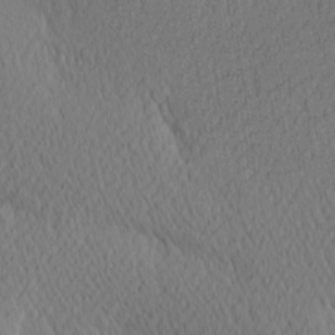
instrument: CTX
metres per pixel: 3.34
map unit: Ave
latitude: 12.0822
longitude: -107.4804
